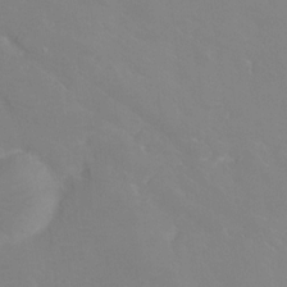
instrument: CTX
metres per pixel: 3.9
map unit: Ht
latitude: 0.9324
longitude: -33.9150
